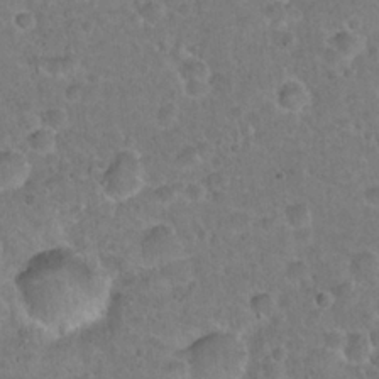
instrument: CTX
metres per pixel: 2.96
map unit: Hto
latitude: 21.5560
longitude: -48.2522
